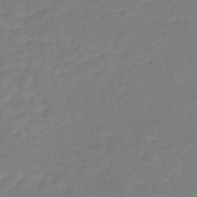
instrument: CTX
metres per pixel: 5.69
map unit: eHb
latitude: -45.9556
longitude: 81.5210
